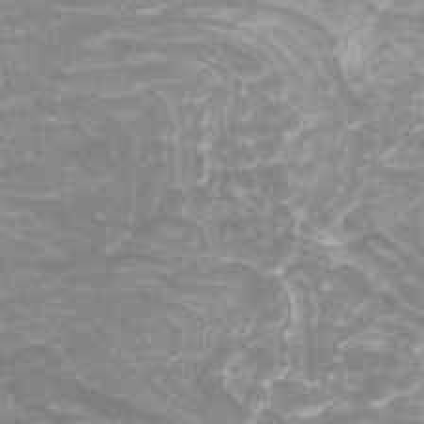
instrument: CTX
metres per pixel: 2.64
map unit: Htu
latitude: -10.5763
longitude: -74.6679
